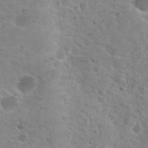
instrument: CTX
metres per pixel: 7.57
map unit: Nhu
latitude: 28.9325
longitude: -48.5924
